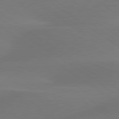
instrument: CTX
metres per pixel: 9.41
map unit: lApd
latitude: 79.7828
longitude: -90.3656
